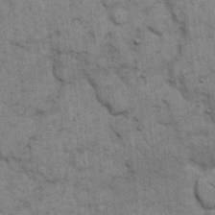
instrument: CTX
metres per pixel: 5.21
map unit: eHh
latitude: 15.3104
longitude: -65.5560
